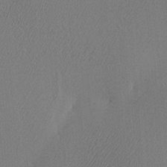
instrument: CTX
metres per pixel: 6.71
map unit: eHh
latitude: -3.1620
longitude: 18.4440
